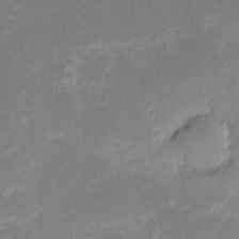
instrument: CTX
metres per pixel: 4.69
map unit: eHh
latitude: -1.8045
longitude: -83.8772
